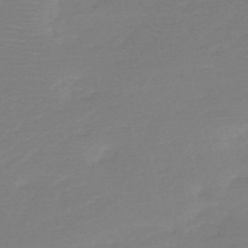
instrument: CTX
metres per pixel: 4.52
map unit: HNb
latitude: -49.2187
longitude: -42.8758
